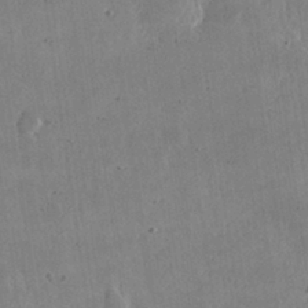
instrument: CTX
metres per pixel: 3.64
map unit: lHvf
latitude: 32.1767
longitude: -91.2537
